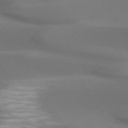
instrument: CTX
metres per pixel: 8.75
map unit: lApd
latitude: 73.0081
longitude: -50.2900
